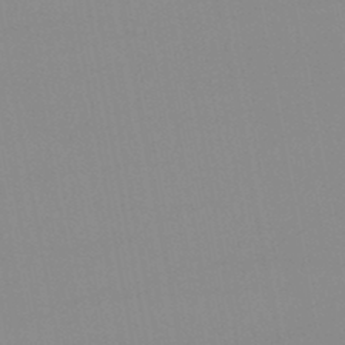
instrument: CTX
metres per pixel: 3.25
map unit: lHb
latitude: -44.2551
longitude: 76.9542
